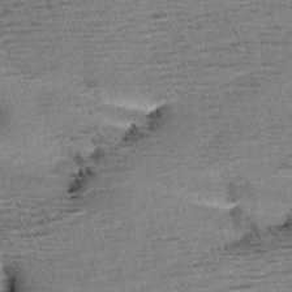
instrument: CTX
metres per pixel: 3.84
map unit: Aa
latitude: 7.2159
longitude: -137.3860
